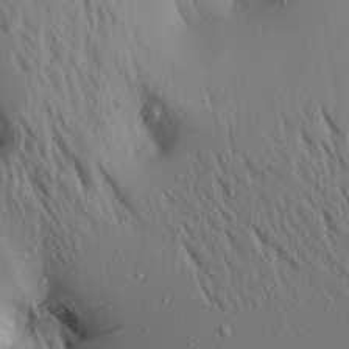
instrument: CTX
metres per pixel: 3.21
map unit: Aa
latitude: 19.5749
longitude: -148.1389
